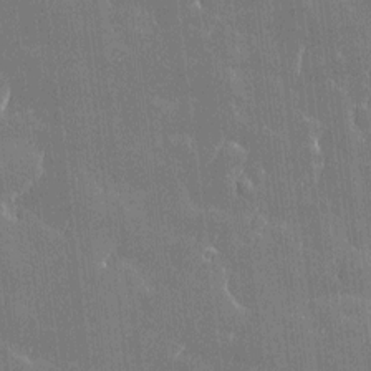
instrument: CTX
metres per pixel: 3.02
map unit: Htu
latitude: -6.8597
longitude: 176.1039
